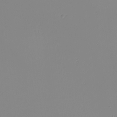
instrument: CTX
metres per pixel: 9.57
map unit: Nhu
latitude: -5.8611
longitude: -95.1403
